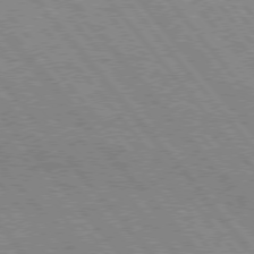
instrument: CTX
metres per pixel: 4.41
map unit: Hpe
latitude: 75.5749
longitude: -150.2900
